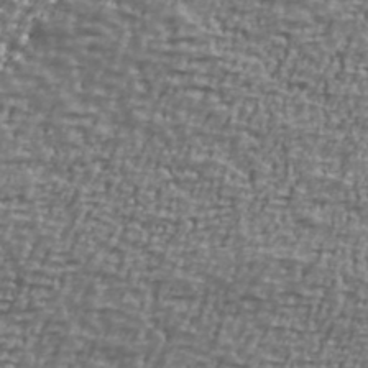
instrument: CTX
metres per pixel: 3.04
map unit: Ave
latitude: 40.7435
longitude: -111.9906
